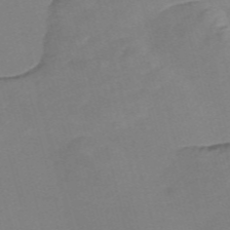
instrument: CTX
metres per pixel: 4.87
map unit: Nve
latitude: -58.5384
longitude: 58.0472
